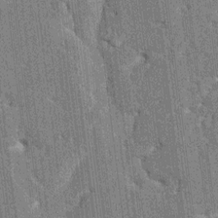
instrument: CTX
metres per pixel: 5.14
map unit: HNhu
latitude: 5.9717
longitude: -5.8016
